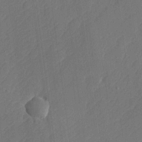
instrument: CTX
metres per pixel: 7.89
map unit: lHvf
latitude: 24.8002
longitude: 141.8422
